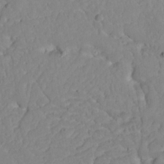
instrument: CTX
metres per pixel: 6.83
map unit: Aa
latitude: 24.3089
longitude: -131.6883
